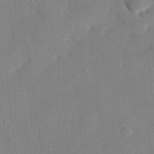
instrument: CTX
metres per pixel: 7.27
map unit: eHh
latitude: 27.7828
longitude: -81.2537
